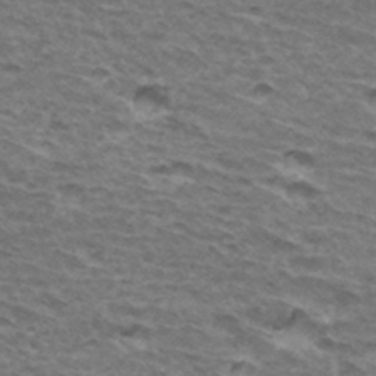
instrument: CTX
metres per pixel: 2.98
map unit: Hto
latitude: 34.5734
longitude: -42.8002
